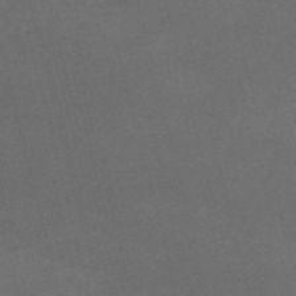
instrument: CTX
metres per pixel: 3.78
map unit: HNb
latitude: -54.6708
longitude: -35.6505
